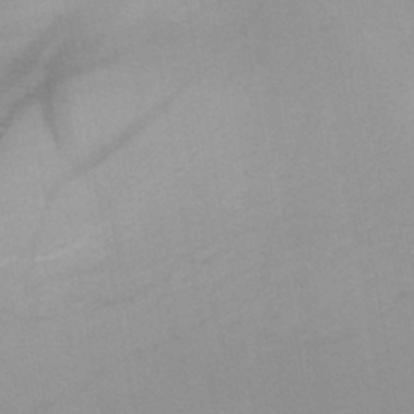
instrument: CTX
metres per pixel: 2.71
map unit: HNb
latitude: -46.1794
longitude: -41.2536
